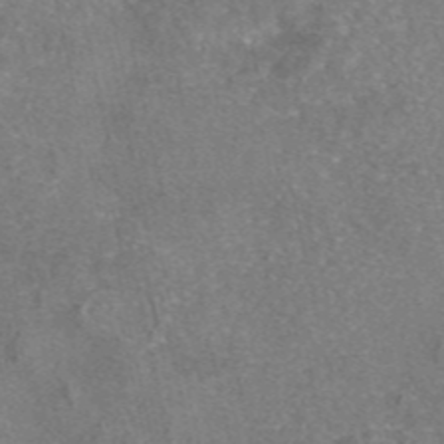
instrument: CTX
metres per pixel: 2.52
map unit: eAb
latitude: 46.5168
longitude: 105.2754
